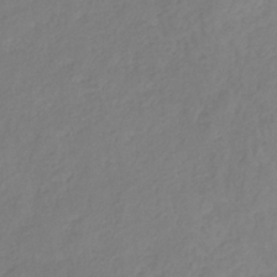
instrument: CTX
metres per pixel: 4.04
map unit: eHb
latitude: -29.6155
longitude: 67.6911
